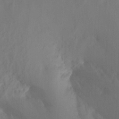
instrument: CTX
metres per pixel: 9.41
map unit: Nhu
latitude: -7.5210
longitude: -52.4034
